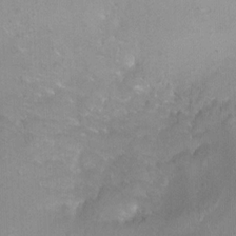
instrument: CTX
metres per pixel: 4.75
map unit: Nhu
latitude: -0.9353
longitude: -15.1404
